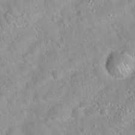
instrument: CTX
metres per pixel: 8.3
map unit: Hto
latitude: 20.4034
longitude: -52.8002
